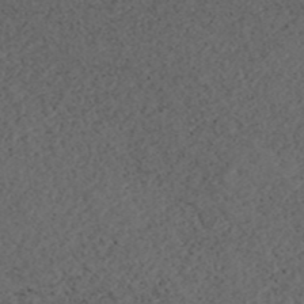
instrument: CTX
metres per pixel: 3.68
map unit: ANa
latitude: 44.5546
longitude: 37.6155
